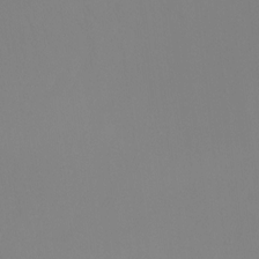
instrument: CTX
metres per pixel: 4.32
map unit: Ht
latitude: -8.7274
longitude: -32.0822
